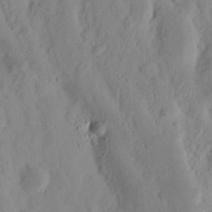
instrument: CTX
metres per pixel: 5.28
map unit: Nhu
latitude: 16.4790
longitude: -73.8017
